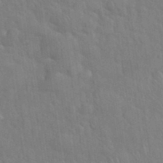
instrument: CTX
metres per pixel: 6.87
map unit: eHh
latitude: 34.8758
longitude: -61.1781
